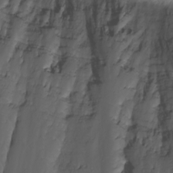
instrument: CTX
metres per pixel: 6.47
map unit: eHh
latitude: -5.4265
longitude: -87.4048
